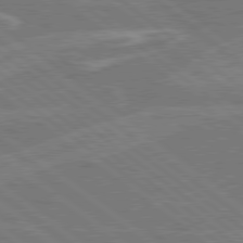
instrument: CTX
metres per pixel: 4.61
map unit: Hpe
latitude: 78.7813
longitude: -129.4426
